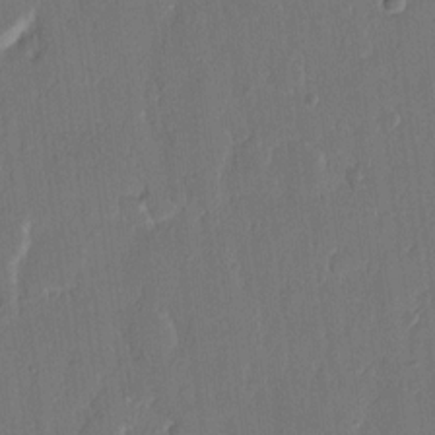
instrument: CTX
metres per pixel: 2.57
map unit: eHh
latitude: 14.1011
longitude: -70.7813
